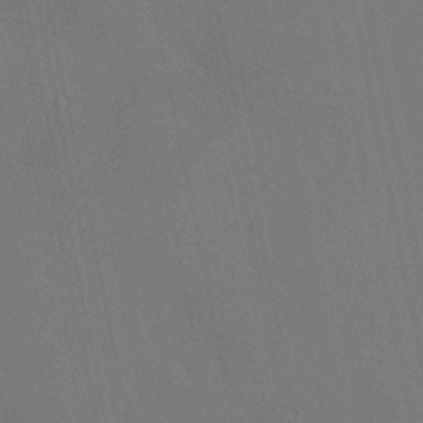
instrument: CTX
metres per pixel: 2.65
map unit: HNhu
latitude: 6.5168
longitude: 4.3306
